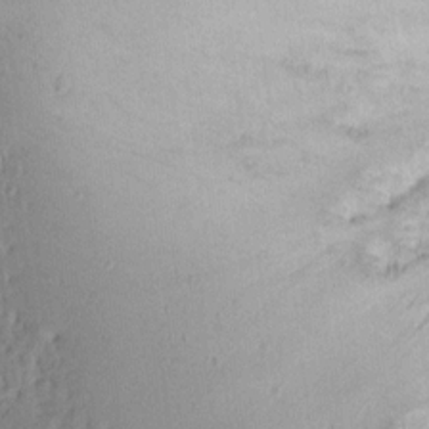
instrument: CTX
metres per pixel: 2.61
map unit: Aa
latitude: 14.0444
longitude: -140.2711
